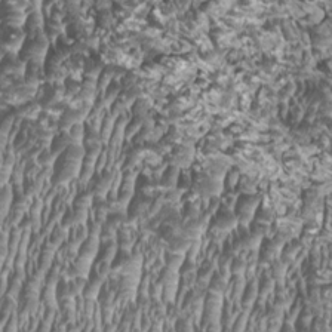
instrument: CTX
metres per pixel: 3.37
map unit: HNhu
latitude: -0.2929
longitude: 0.8975
